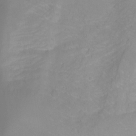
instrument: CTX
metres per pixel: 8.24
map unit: Ht
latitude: -6.7085
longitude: -31.8773
